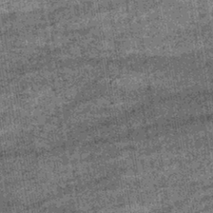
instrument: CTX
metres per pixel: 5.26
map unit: lHb
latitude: -39.9178
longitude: 66.5196
